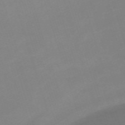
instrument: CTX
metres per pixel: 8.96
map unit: eHh
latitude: -63.3320
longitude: 49.1620
